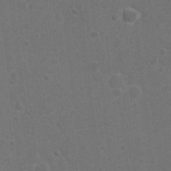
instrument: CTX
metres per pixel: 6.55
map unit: Nhu
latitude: 6.9136
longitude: -24.3845
